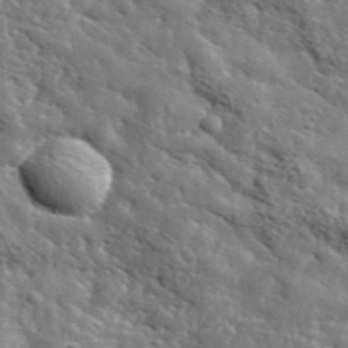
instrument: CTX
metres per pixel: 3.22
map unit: lHvf
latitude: 36.6113
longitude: -86.8191
